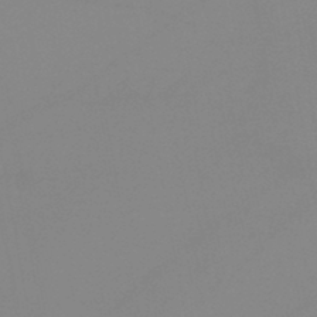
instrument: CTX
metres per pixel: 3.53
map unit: HNb
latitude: -45.2376
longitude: -44.5546
